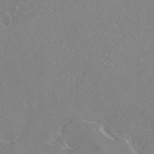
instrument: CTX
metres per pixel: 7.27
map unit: eAb
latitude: 45.6883
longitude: 110.1039
